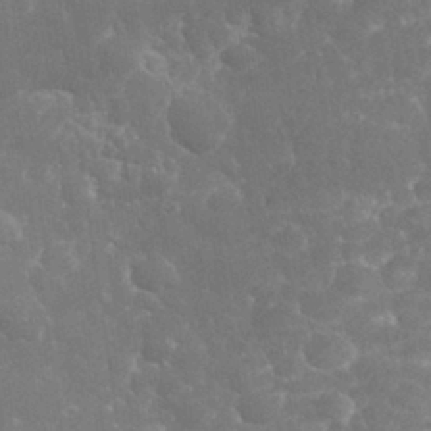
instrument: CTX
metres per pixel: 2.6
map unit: eHh
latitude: 32.2145
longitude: -63.8773
